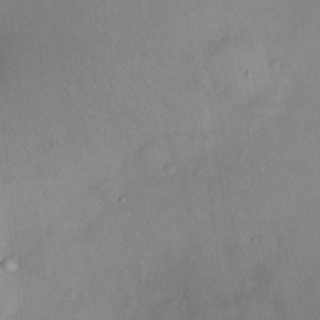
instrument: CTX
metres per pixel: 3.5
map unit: eHh
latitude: 10.4790
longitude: -62.8380
